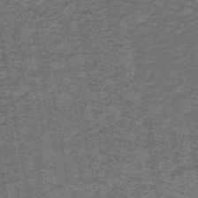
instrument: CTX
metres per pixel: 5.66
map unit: lHb
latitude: -42.9541
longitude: 55.4077
